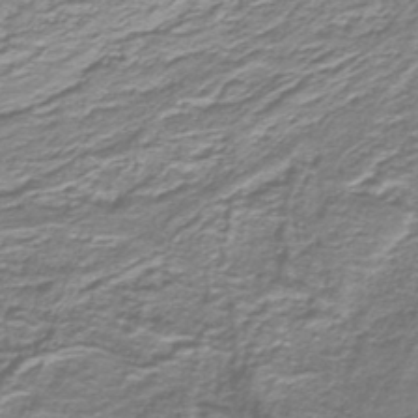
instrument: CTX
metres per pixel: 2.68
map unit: lHb
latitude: -40.5763
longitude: 54.8219
